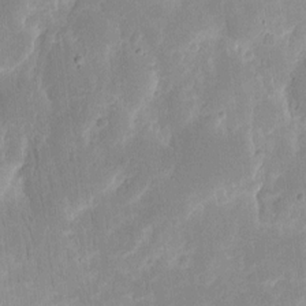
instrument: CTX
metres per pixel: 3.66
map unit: eHh
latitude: 8.8947
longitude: -70.5168
